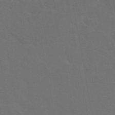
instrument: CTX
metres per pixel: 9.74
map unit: eAb
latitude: 46.2334
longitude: 121.5210
